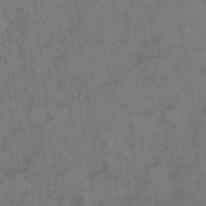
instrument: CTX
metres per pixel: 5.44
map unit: eHh
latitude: 11.0836
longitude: -62.3279
